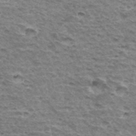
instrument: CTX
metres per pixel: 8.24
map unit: Hto
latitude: 35.6505
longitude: -43.2915
